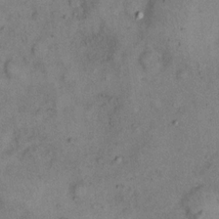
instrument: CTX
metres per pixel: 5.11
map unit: eHh
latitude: 17.4804
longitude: -62.6491
